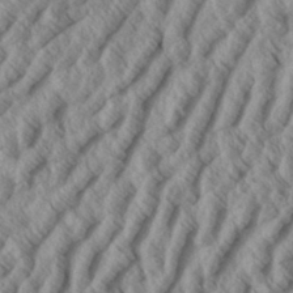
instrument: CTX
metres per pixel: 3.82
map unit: eHh
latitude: 34.2144
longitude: -139.4615
